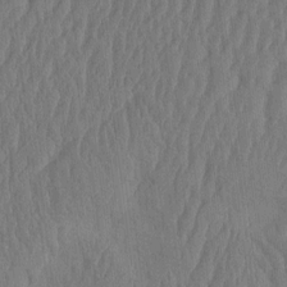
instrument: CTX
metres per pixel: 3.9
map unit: eHh
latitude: -2.9352
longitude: 14.4818
